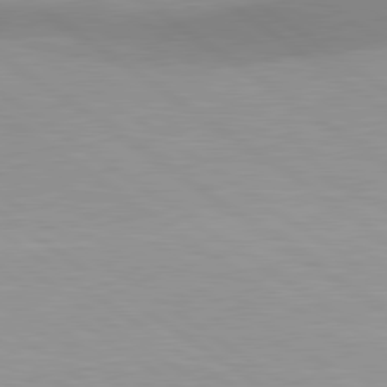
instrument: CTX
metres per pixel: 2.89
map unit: lApd
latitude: 80.5357
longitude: 161.8045
